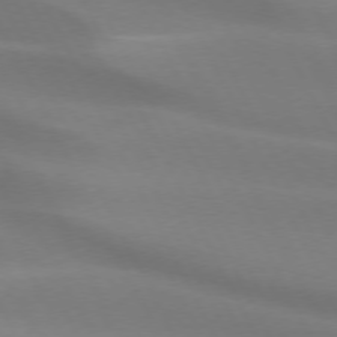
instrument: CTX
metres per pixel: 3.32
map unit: lApd
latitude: 73.3293
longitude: -48.9703
